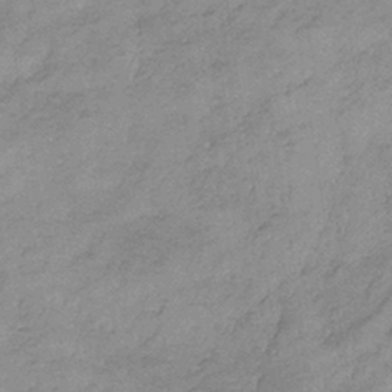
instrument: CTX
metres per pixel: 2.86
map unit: lHb
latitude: -34.7085
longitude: 68.8219
